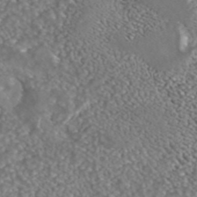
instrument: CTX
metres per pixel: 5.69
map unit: ANa
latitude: 42.5924
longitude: 23.7100
